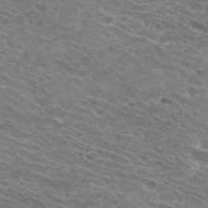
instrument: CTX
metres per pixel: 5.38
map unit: Hto
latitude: 30.4034
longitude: -44.3656
